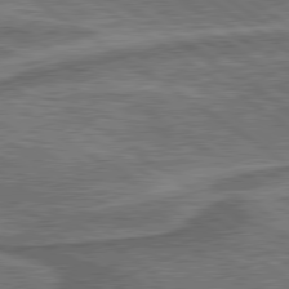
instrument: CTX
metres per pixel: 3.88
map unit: lApd
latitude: 79.9339
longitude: 173.6155
